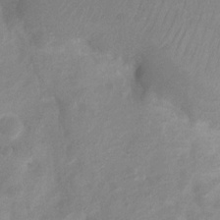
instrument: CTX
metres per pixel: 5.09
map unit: Nhu
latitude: 7.4804
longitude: -23.0836
